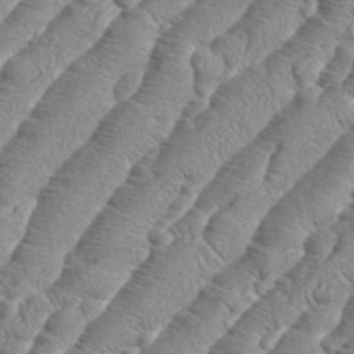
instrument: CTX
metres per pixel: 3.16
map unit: eHh
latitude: 36.6113
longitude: -137.0270
